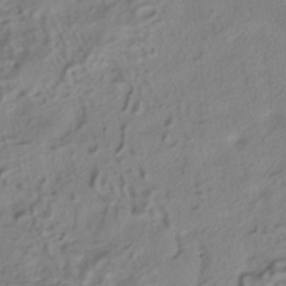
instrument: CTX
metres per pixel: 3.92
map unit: ANa
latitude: -39.1242
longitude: 95.5021
